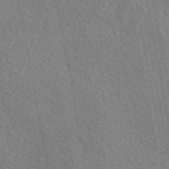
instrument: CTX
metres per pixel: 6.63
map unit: eAb
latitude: 50.4412
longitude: 108.7274
